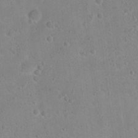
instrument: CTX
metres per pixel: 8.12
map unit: Hto
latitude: 16.0444
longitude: -37.5560
